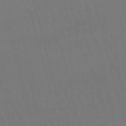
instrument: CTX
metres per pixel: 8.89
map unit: lHb
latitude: -47.1998
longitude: 77.5399
